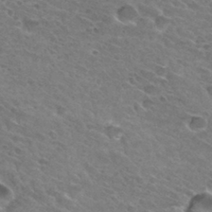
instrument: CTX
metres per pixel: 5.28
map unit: Hto
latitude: 31.1404
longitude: -45.8016
